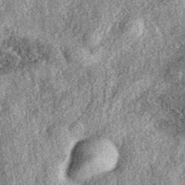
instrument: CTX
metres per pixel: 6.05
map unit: eAb
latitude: 38.5546
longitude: 109.2187
